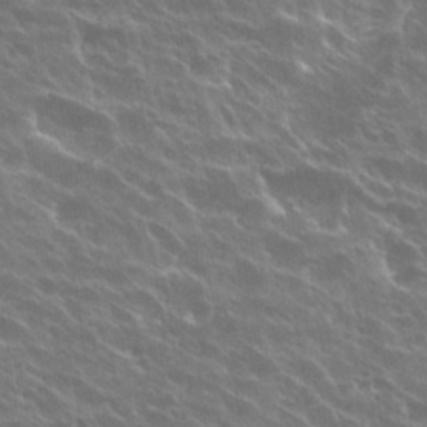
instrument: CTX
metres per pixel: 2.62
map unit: Hto
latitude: 27.6127
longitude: -41.4993
